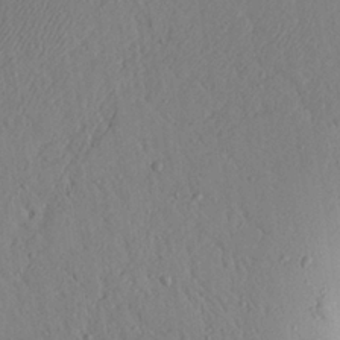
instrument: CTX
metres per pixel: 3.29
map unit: Aa
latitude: 24.4223
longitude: -128.4412
